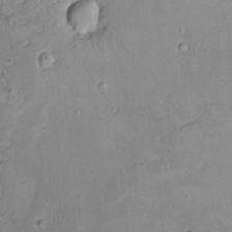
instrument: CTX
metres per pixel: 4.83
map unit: HNhu
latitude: 4.7435
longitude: 3.3509
